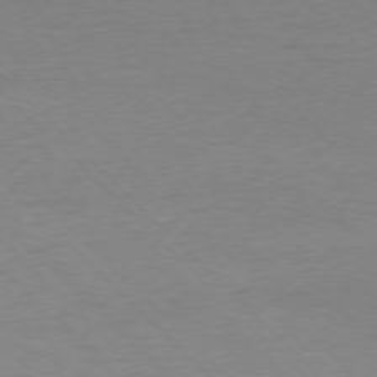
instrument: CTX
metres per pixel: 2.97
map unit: Ap
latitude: -77.4643
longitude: -92.5545
